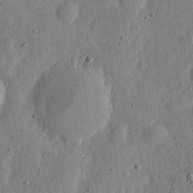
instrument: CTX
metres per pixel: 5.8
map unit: eHh
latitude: 5.9150
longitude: -71.9528
